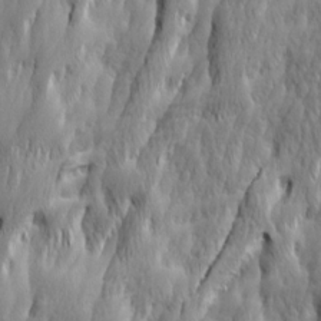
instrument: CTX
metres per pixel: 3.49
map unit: Ave
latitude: 15.0837
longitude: -135.7260
